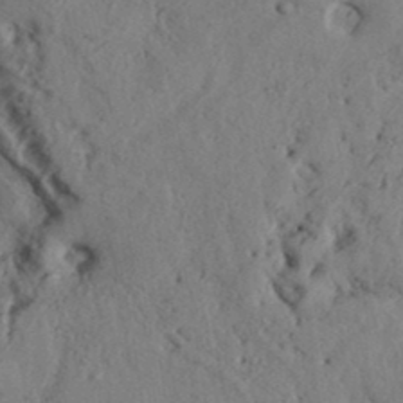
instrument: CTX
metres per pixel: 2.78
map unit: Aa
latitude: 32.2523
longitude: -134.6679
